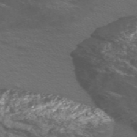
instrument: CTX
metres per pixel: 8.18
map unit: Nve
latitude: -57.2943
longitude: 54.2929
